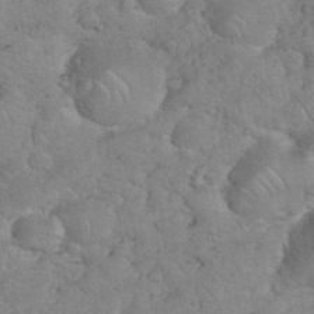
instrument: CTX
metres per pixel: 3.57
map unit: eHh
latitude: 35.4615
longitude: -64.4412
